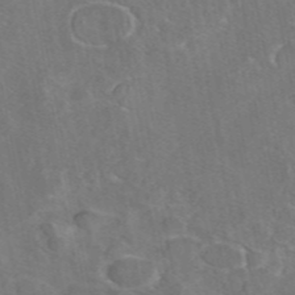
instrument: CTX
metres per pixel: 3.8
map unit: eAb
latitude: 46.1767
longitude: 107.7856
